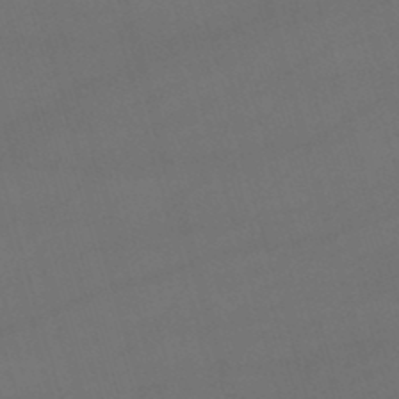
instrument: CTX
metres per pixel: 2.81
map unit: lHb
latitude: -47.3887
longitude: 63.4832
